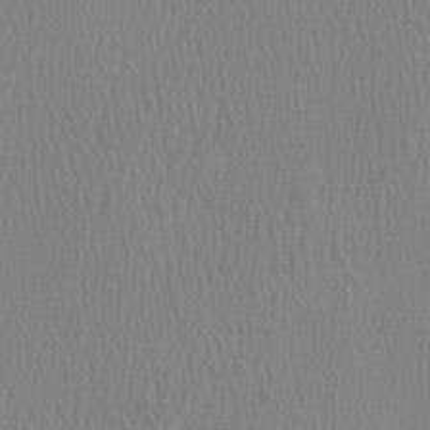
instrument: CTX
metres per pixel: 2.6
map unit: HNhu
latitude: -1.5399
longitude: 2.5573
